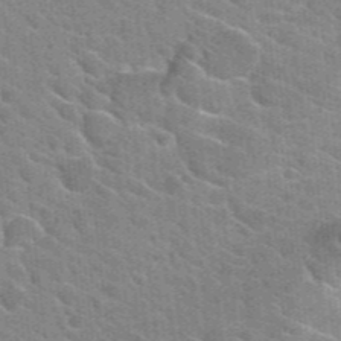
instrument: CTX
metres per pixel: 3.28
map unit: Hto
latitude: 25.2914
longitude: -36.7435
